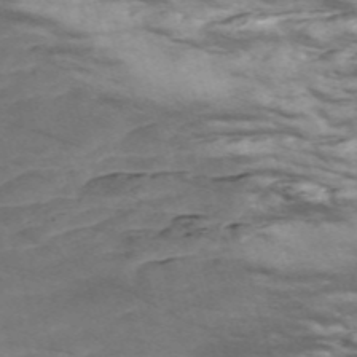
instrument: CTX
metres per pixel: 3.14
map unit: Nve
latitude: -58.4817
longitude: 54.3495
